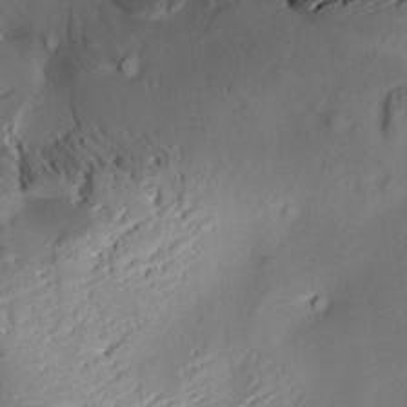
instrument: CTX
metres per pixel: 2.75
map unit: Aa
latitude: 10.3278
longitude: -142.6680
